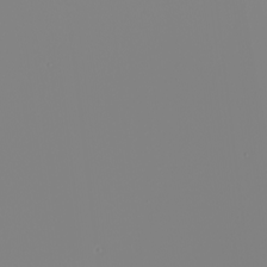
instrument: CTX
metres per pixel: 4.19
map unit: Nhu
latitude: -6.1228
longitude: -95.5371
